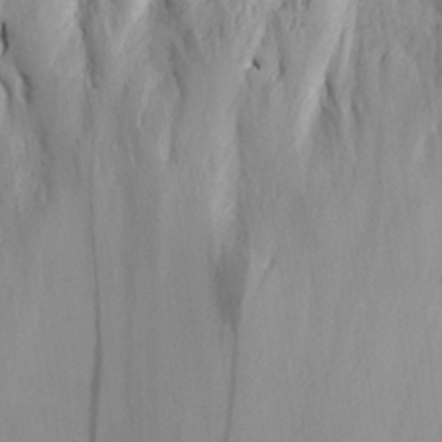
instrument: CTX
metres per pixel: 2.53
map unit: eHh
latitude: 26.4790
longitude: -75.4426
